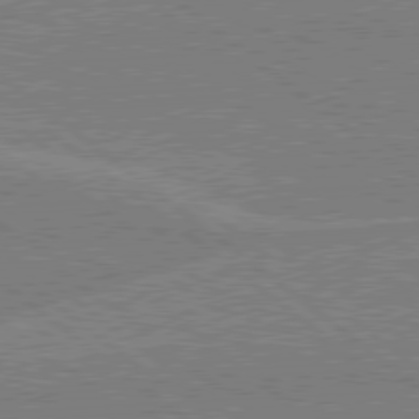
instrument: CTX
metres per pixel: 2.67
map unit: Hpe
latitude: 78.6869
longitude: -160.4601
